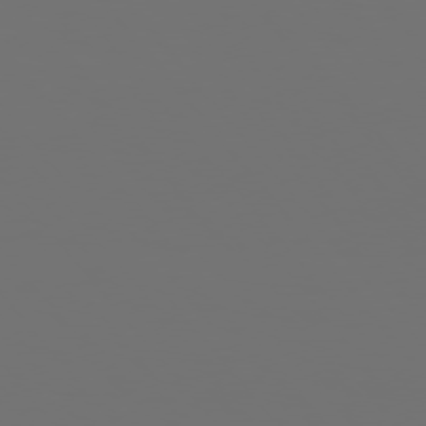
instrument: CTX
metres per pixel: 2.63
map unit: Hpe
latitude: 76.0633
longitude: -141.1025
